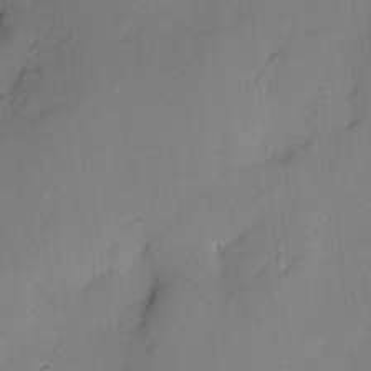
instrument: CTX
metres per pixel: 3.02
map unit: Nve
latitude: -7.9556
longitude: 175.2753
